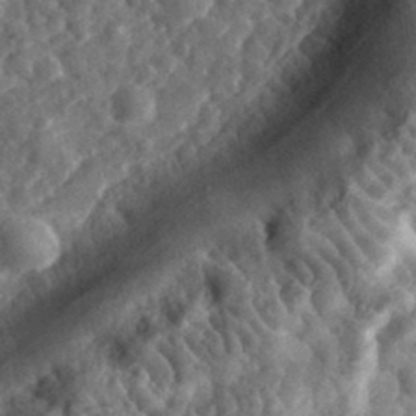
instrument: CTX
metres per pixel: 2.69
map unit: eHh
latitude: 35.1781
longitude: -79.2537
